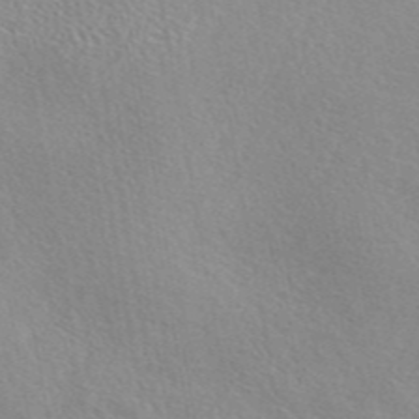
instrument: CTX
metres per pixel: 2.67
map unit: eAb
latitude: 45.3670
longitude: 112.5196
